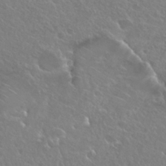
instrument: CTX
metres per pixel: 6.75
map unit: Hto
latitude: 25.3481
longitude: -38.2145
